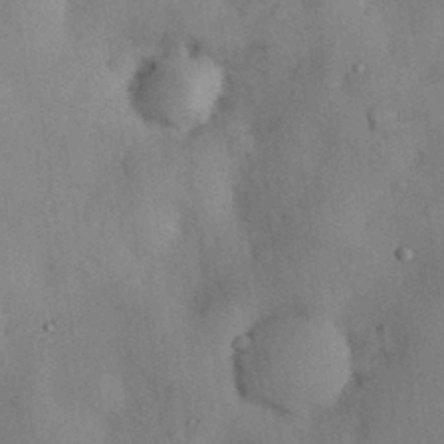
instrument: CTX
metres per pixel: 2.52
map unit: Nhu
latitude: 27.9150
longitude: -70.7246
